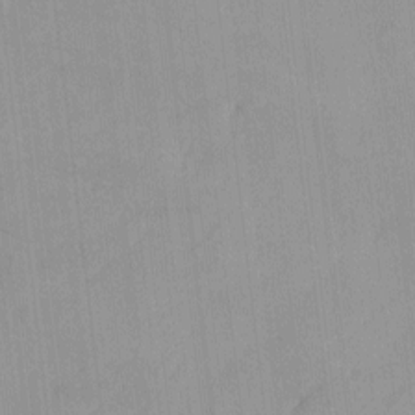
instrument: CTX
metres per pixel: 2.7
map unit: Htu
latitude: -7.5777
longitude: -67.6505
